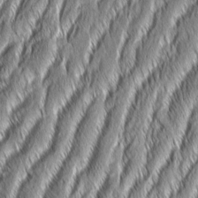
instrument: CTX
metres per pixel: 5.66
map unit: Aa
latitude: 7.9339
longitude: -131.1215
